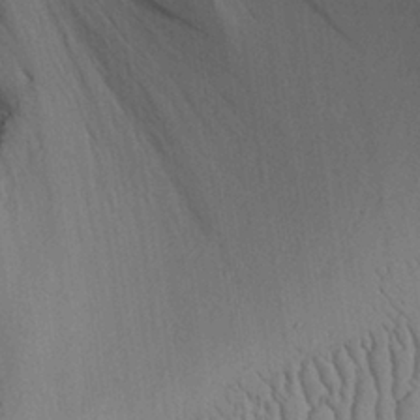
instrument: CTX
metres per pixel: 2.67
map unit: Aa
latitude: 27.1403
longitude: -137.9339
